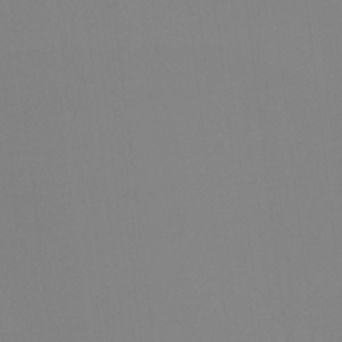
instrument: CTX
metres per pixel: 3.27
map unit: Ht
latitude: -12.9353
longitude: -50.2333
